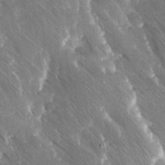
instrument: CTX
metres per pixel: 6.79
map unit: Ave
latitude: 8.4979
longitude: -104.6869
